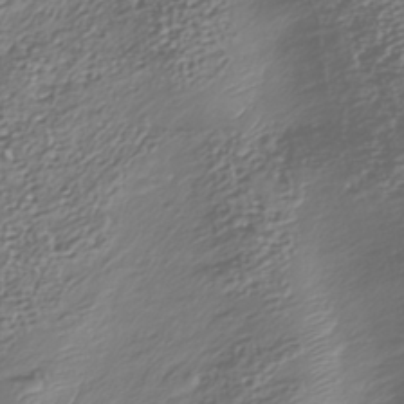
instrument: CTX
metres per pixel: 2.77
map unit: Nhu
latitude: -38.7652
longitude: -81.8394
